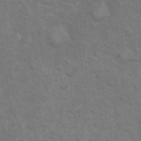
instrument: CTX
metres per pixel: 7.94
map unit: Ht
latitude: 14.1578
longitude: -39.9150
